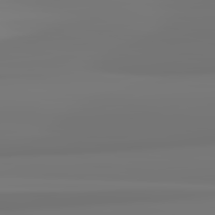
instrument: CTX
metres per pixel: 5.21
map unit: lApd
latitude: 82.3656
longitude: 171.4077
